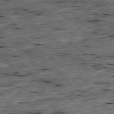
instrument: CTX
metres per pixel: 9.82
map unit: Ap
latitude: -78.8030
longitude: -87.8961
